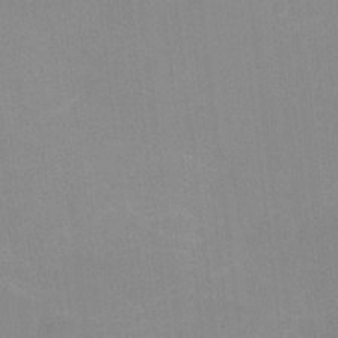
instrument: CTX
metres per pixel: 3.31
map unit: Ht
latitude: -0.8975
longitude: -20.2901
